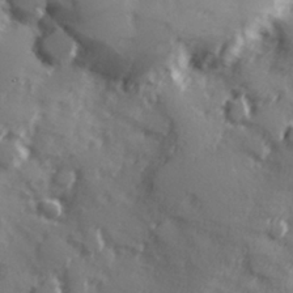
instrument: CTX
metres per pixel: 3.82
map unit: Hve
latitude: 26.3089
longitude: 146.6140
